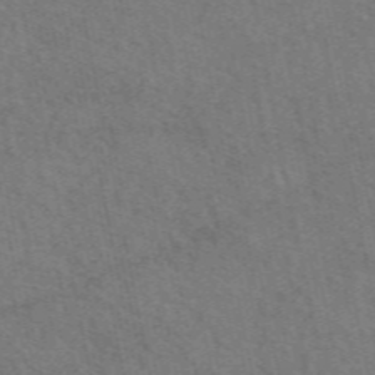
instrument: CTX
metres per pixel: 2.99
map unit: eAb
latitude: 51.5938
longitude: 114.9730
